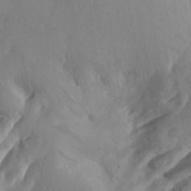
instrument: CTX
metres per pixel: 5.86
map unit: Aa
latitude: 27.2537
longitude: -146.7058
